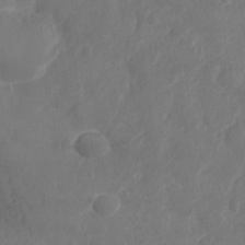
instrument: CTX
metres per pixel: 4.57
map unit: Nhe
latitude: -36.0661
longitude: -177.8394
